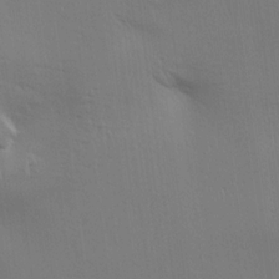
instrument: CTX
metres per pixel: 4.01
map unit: Aa
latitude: 15.0270
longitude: -147.2159
